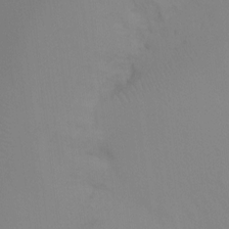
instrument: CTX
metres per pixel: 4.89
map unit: Ht
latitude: -9.1242
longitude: -33.8961
